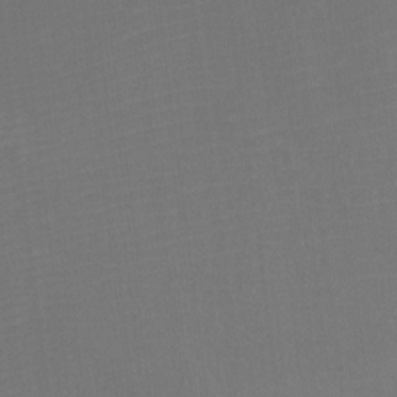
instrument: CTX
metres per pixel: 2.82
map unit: Nhu
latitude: -5.5777
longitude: -93.7260
